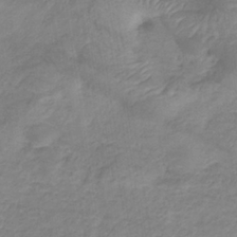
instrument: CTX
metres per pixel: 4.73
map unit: lHb
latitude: -35.5021
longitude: 72.6518
